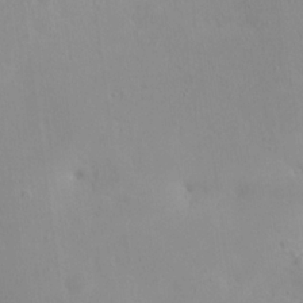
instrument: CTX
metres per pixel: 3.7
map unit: eHh
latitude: 25.6127
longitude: -64.8002
